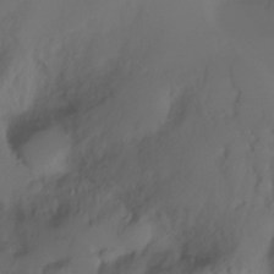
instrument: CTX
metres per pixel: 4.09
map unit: Ht
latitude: -7.9745
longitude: -29.9717
